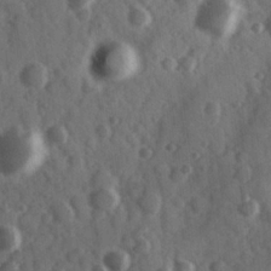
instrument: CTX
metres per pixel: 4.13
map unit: Hve
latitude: 24.6490
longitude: 146.7652
